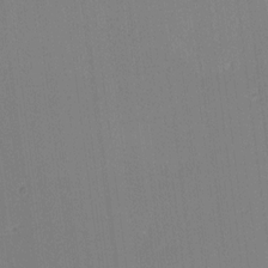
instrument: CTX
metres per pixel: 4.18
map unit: Ave
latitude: 12.8191
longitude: -107.2726
